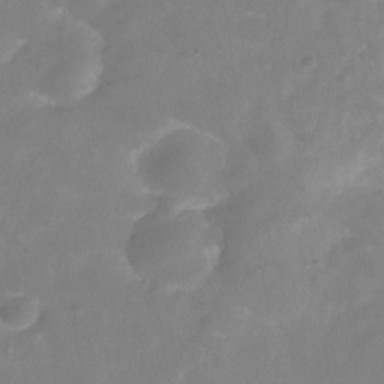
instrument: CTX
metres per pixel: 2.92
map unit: Hve
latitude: -32.0283
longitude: 92.9542
